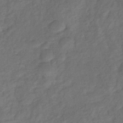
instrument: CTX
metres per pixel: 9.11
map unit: lHb
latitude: -39.7478
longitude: 74.1417
